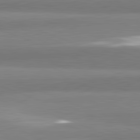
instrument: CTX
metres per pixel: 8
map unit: lApd
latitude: 82.1577
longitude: 173.2376
